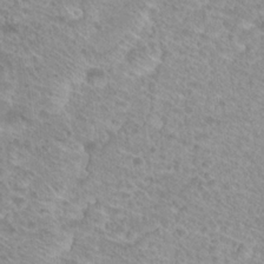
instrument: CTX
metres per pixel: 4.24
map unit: Hto
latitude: 21.3104
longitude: -38.2333
